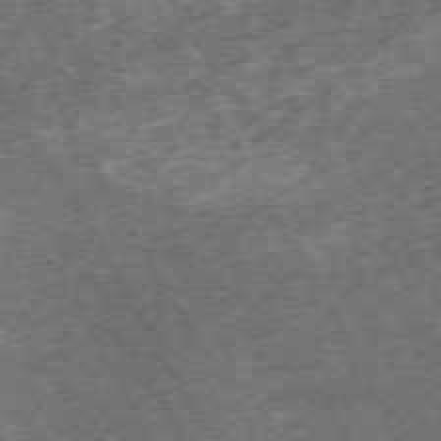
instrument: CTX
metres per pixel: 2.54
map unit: Hpe
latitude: -70.8219
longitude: 17.0676
